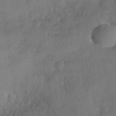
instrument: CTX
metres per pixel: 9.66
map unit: Nhe
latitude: -36.6707
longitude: -176.9702
